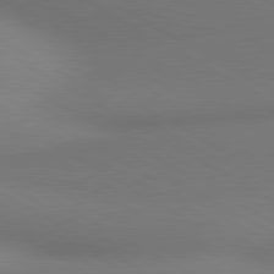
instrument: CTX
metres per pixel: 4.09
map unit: lApd
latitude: 80.5168
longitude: 130.2361
